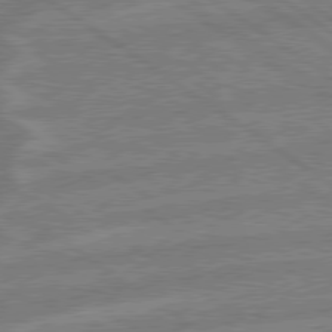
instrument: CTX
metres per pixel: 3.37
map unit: lApd
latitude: 79.0648
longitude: -165.1214
